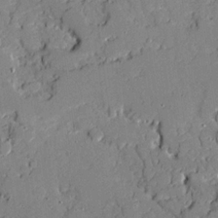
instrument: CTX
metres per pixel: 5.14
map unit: Ave
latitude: 18.6301
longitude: -128.0822
